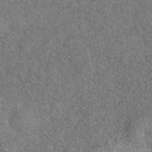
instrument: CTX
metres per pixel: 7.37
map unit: eAb
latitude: 40.8002
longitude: 103.2376
